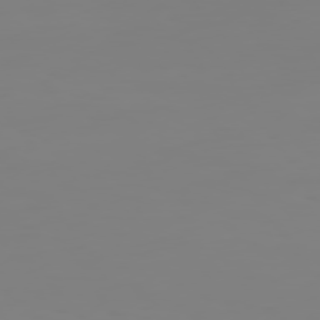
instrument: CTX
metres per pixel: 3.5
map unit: Hpe
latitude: 74.5357
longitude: -126.6113
